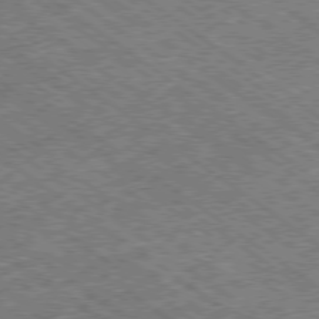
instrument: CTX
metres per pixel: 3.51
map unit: Ap
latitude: -79.1809
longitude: -50.2711
